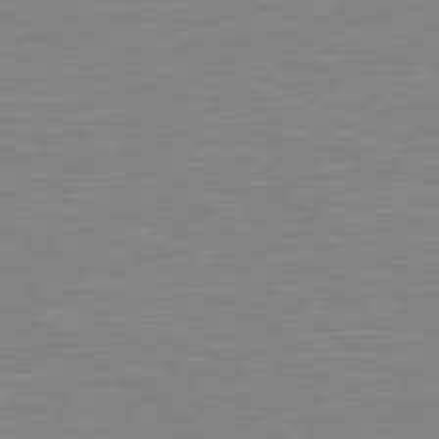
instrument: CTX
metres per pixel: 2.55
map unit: Hpe
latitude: 79.2348
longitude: -122.2334
